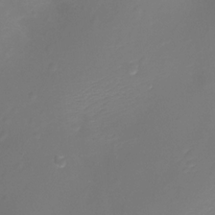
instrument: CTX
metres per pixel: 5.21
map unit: Ht
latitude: -11.5021
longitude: -23.2726
